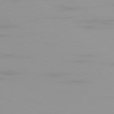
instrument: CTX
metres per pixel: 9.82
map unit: Ap
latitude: -79.3698
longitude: -95.4993
